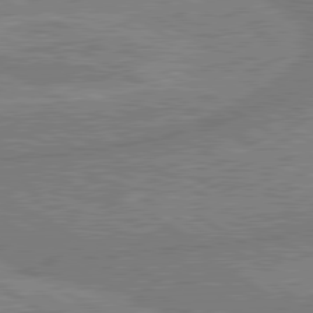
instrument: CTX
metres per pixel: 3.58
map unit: lApd
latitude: 80.3845
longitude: -170.4979
